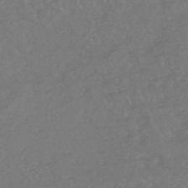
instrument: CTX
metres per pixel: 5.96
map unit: HNhu
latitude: -48.4629
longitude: 97.7289
